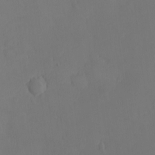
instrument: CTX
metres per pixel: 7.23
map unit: Nhu
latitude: -7.6911
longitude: -68.9891
